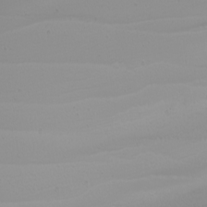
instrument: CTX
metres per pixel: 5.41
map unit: Nhu
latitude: -6.8975
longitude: -94.4034
